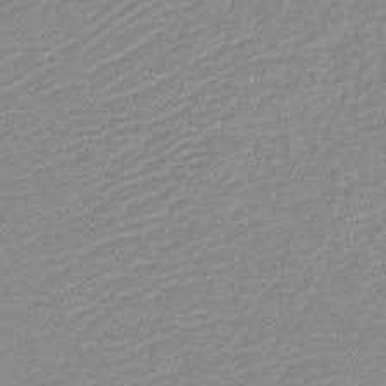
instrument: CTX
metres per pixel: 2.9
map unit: lHb
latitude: -41.2943
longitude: 75.4077
